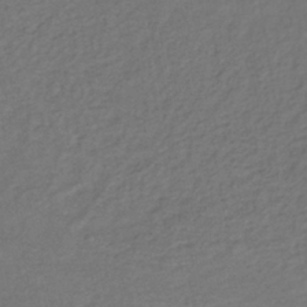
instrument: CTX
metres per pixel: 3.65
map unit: lHb
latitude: -37.7099
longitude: 70.9353
